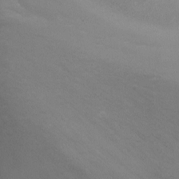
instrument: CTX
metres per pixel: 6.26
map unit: Nhu
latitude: -9.1431
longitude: -78.6680
